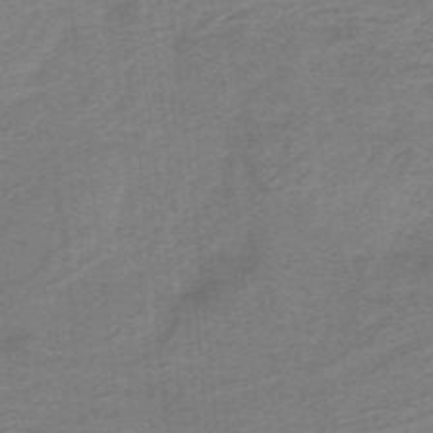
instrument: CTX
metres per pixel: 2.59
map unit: lHb
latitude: -40.6329
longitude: 54.1417
